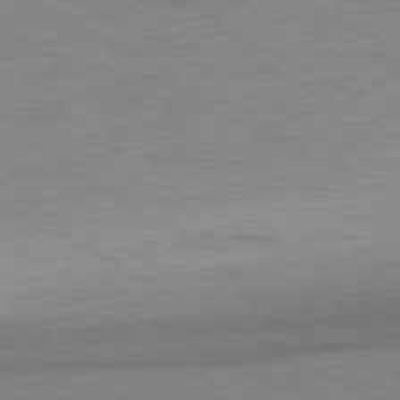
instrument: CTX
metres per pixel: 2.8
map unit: Ap
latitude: -80.8597
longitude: -87.0269
